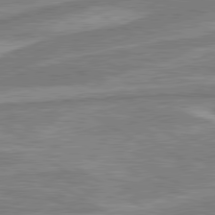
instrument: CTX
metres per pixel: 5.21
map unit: lApd
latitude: 80.3467
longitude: -177.2537
